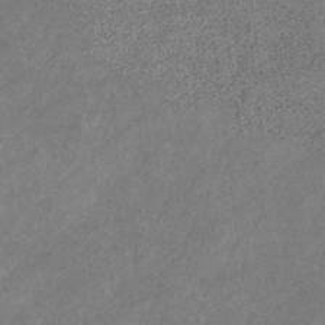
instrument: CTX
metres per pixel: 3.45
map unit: eHb
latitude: -31.3887
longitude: 70.7652
